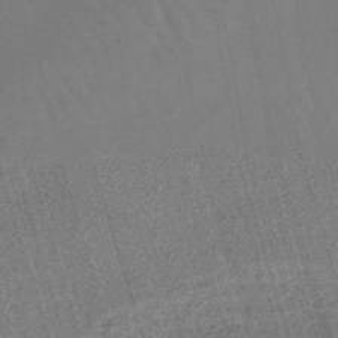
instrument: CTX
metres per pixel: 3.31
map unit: lHb
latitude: -45.5210
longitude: 77.9556
